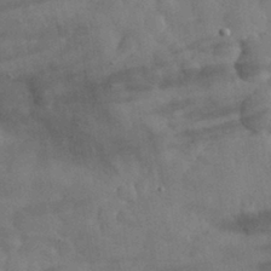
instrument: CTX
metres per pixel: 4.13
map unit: eHh
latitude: 31.3482
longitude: -71.1214
